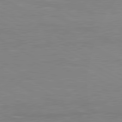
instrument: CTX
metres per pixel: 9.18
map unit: lApd
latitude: 80.8947
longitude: -172.5356
